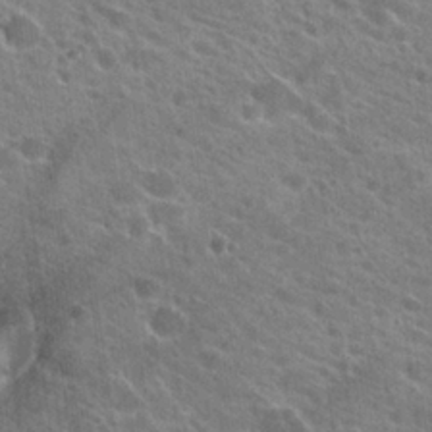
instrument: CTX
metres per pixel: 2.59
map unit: Hto
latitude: 24.0255
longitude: -39.2348
